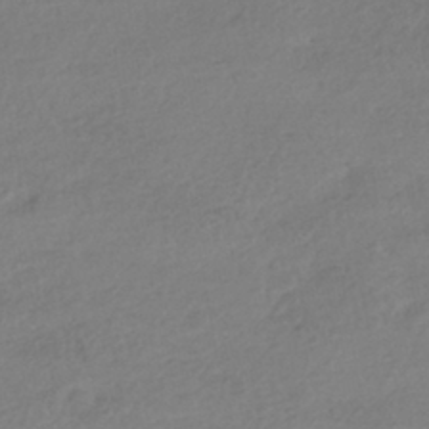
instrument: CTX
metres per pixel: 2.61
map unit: HNhu
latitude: -42.1794
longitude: 97.3510
